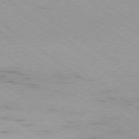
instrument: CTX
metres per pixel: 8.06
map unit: Ap
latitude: -79.1998
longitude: -99.5371
